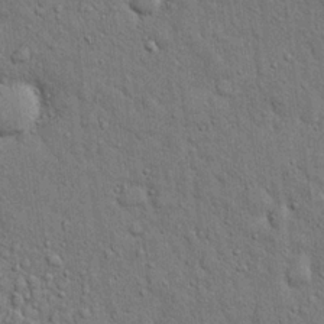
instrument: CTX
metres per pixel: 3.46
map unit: eHh
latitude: 19.7071
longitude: -61.5560
